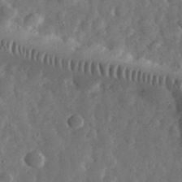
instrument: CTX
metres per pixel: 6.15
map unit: eHh
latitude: 34.1766
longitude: -69.0648
